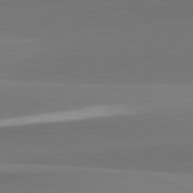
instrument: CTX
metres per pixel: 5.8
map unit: lApd
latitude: 82.3656
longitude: 149.6533
